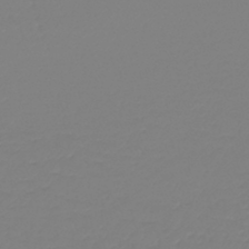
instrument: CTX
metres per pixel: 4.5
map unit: lHb
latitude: -41.9556
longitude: 60.3873
